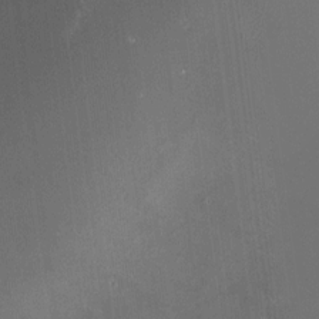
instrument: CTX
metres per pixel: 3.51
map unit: HNhu
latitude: 10.1389
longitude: 11.4077
